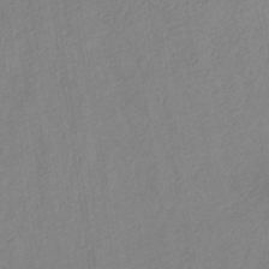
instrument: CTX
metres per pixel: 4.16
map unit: lHb
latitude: -34.5385
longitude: 72.0472
